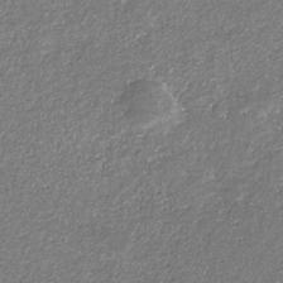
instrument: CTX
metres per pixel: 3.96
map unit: eHb
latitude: -31.3132
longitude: 69.9178
